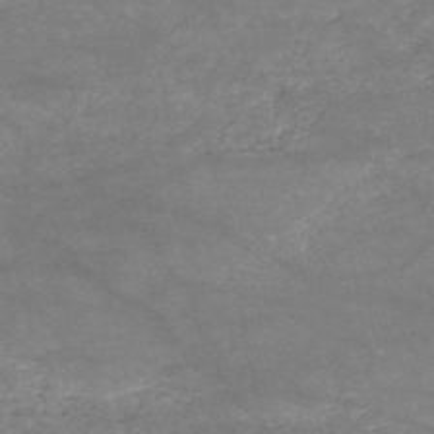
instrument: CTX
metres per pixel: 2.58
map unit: HNb
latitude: -53.5021
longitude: -41.4615
